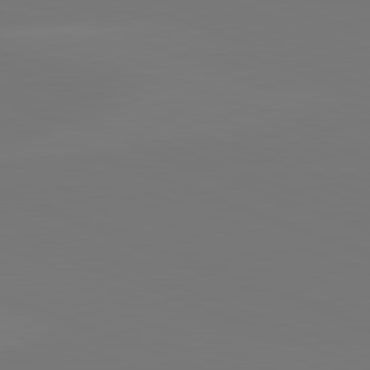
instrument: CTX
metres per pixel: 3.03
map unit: lApd
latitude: 82.1011
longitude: 145.6533
